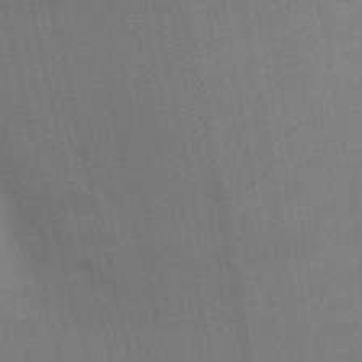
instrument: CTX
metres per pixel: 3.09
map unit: Ht
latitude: 0.8002
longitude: -32.4979
